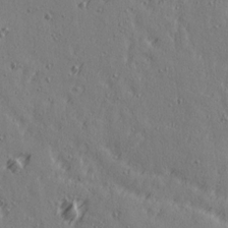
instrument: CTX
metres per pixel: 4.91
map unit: Ave
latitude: 14.7247
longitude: -106.0444
